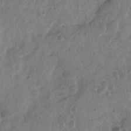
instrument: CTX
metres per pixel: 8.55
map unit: Nhu
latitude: 2.8947
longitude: -16.4034
